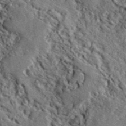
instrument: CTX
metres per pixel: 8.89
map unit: lHvf
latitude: 41.4615
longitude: -89.0837
